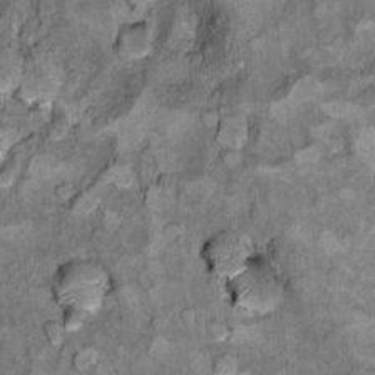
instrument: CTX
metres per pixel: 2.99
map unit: Ht
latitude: 12.0255
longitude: -32.8380
